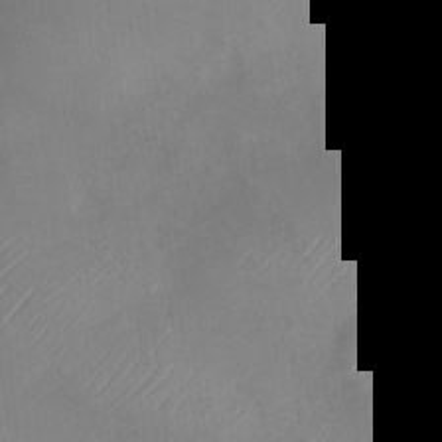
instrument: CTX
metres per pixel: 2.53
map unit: Nhu
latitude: -28.9164
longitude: -63.1026
